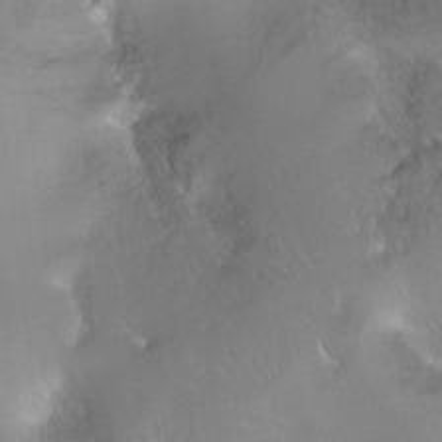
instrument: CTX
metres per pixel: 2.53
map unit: Ht
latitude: -14.3684
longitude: -41.2914
